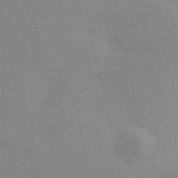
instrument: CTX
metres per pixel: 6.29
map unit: Aa
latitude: 32.1011
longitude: -146.0822
